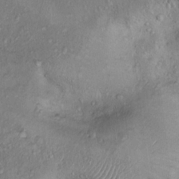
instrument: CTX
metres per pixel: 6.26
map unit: Hto
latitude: 15.6127
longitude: -30.4601
